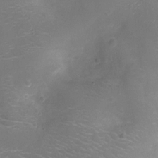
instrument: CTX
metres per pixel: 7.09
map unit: Ht
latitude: -10.8408
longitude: -20.8569
